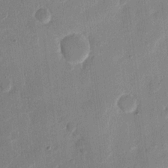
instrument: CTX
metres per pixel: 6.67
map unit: eHh
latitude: 12.2334
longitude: -68.8191
